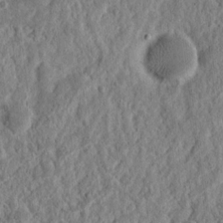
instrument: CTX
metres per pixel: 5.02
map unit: Nhu
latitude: 14.5735
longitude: -74.1200
